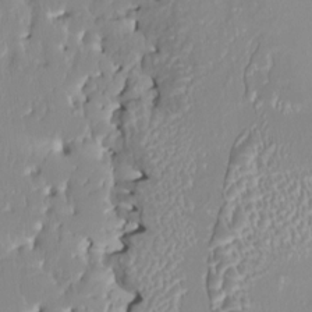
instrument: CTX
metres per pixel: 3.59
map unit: HNhu
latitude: 3.9150
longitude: 7.5399
